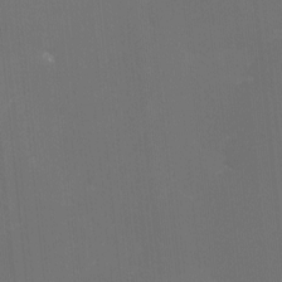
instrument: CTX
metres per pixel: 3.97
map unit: lHvf
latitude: -13.8800
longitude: -100.8947
